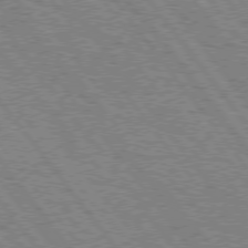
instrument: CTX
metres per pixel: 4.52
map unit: Hpe
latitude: 75.4804
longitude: -149.3482
